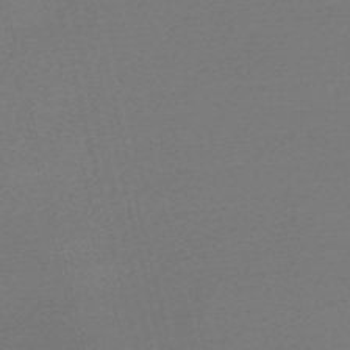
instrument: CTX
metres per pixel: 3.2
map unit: Nve
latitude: -56.7085
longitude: 62.7085
